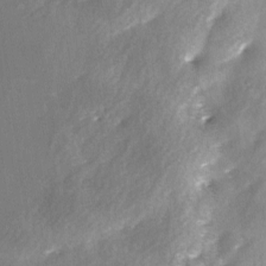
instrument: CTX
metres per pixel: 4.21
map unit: Ave
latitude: 0.2900
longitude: -112.3467
